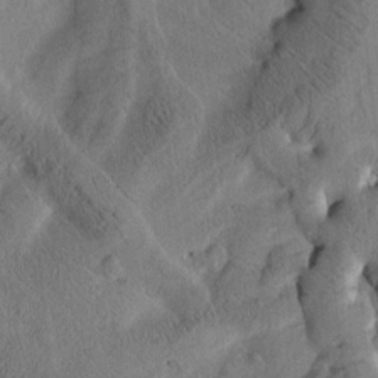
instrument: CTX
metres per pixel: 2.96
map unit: Htu
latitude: -3.2942
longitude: 166.9353
